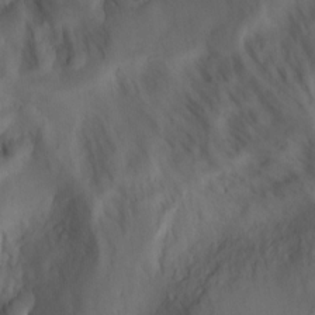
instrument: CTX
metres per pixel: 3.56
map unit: Ht
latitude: 9.4049
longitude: -33.2915
